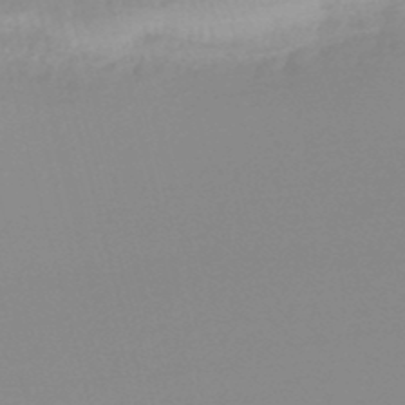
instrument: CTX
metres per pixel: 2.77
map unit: lHb
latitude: -48.3684
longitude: 68.0472
